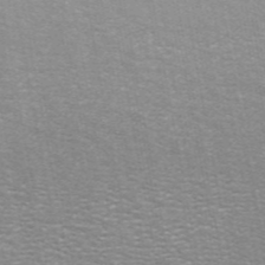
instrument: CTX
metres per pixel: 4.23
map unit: ANa
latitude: 45.2348
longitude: 30.6518
